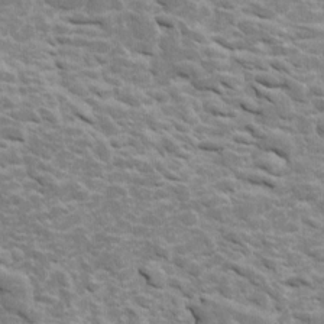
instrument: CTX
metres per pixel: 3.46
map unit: Htu
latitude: 2.6868
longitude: 142.4062
